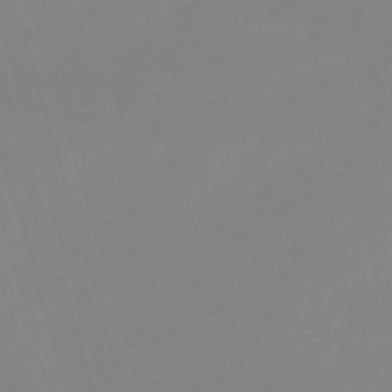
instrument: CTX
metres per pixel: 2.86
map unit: lHb
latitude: -49.7289
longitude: 81.6155
